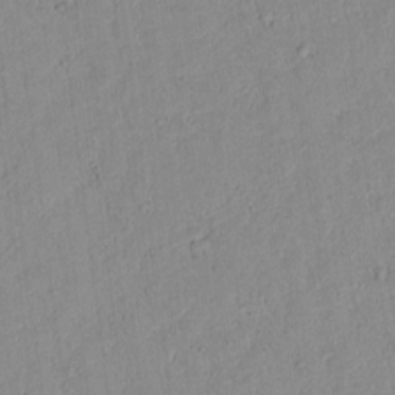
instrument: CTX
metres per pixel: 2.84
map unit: lAvf
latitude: 8.5924
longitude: 167.8422
